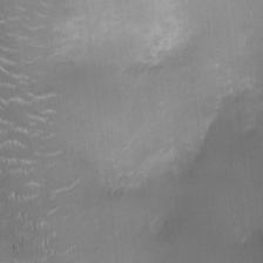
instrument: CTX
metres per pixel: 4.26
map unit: Ht
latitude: -4.7463
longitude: -15.6883
